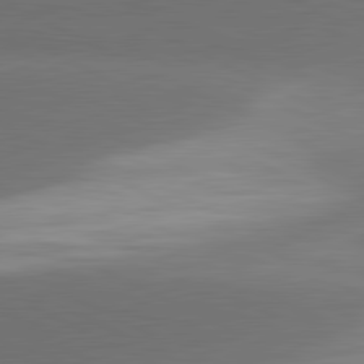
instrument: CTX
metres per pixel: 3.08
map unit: lApd
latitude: 81.4615
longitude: 154.5763
